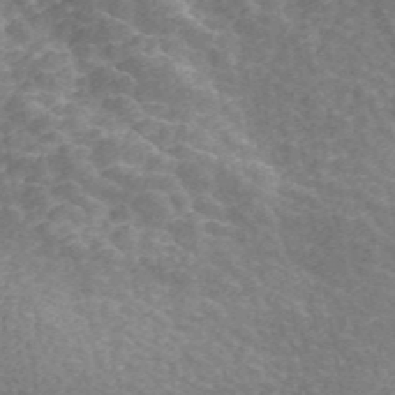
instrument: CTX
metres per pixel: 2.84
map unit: ANa
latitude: 45.1214
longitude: 27.8611
